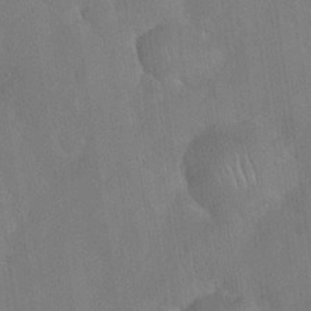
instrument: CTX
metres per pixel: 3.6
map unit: Nhu
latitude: 27.2915
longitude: -65.5560
